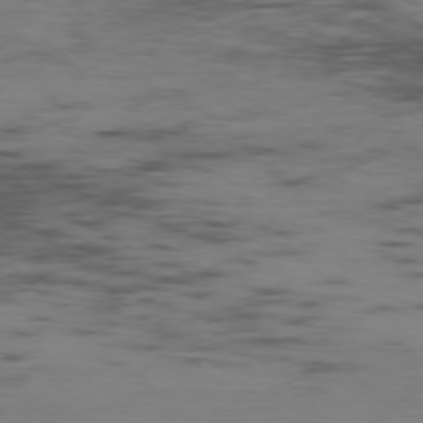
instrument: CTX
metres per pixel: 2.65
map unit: Ap
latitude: -77.5966
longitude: -81.3671
